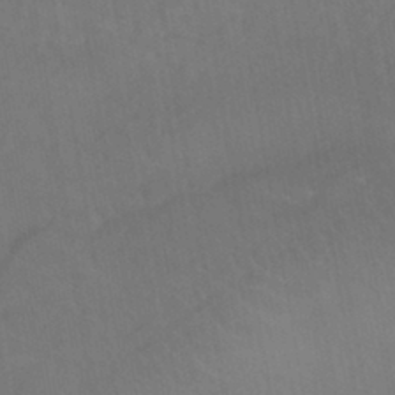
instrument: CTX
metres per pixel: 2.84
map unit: eHb
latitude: -43.2564
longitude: 87.5021
